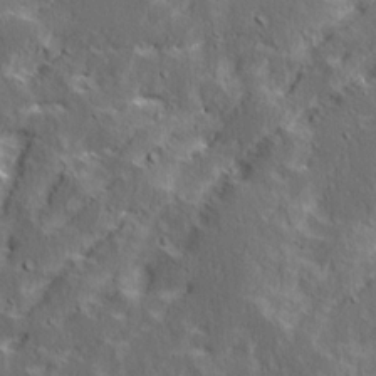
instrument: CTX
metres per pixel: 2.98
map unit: Ave
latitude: 15.4805
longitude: -138.4034
